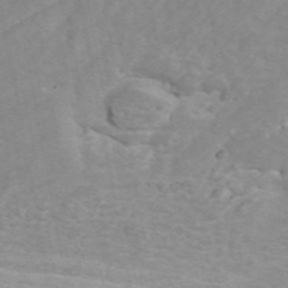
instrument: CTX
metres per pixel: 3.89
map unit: ANa
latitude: 44.9702
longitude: 26.7463
